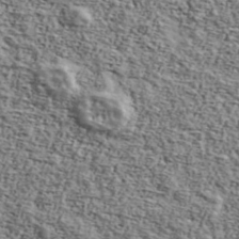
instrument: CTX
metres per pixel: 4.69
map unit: Ave
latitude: 42.8380
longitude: -110.1956
